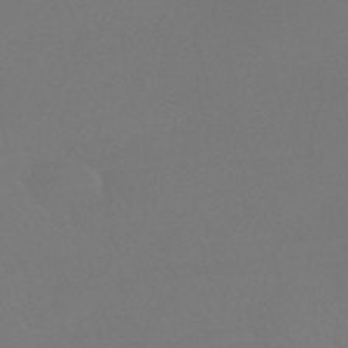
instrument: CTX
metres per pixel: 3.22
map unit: HNhu
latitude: -42.2172
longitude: 94.0850
